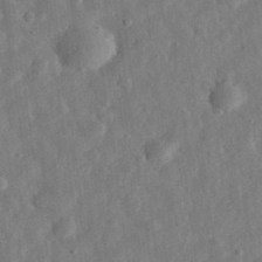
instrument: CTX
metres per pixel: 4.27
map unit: eHh
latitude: 32.3656
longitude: -75.4615
